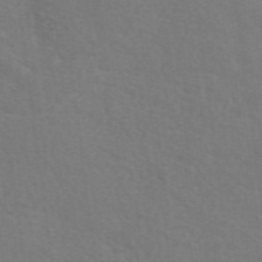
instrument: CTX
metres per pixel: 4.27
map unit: eAb
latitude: 50.5545
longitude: 113.1998
